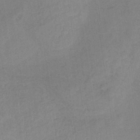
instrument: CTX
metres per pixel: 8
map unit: HNb
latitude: -32.9731
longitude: 63.1809
